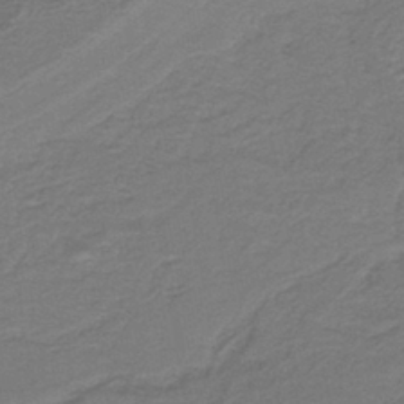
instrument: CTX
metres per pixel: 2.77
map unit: lHb
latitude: -40.2172
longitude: 53.5777
